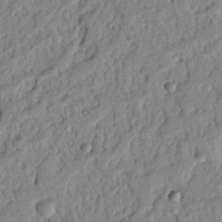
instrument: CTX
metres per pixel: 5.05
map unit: Nhu
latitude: 21.4049
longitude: -77.3481
